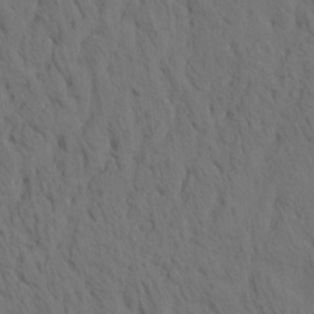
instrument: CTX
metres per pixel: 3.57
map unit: eHh
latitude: -1.5211
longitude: 17.8234
